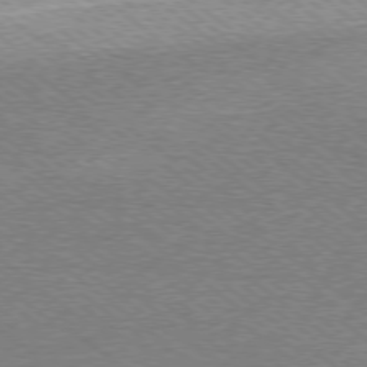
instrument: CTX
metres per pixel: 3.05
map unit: Ap
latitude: -79.0108
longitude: -82.8191
